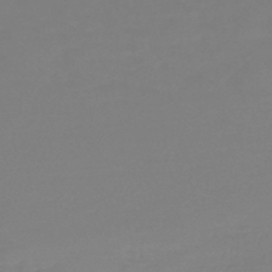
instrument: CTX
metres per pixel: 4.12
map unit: lHb
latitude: -45.2943
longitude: 59.3320
